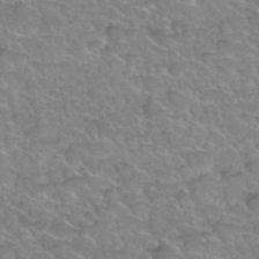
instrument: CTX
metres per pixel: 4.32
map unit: Hto
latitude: 35.8961
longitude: -45.2537
